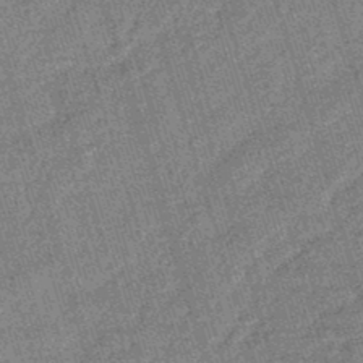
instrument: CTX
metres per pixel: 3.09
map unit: lHb
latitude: -45.5021
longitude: 77.8422
